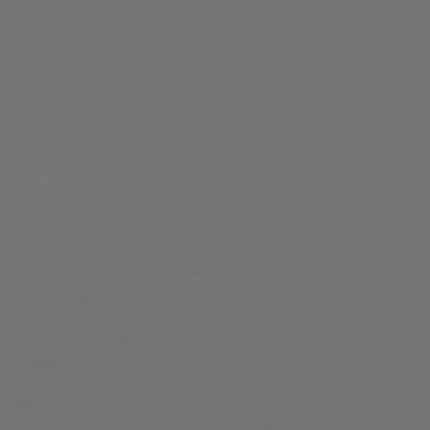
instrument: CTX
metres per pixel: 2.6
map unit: lApd
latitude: 79.7450
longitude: 165.3132
